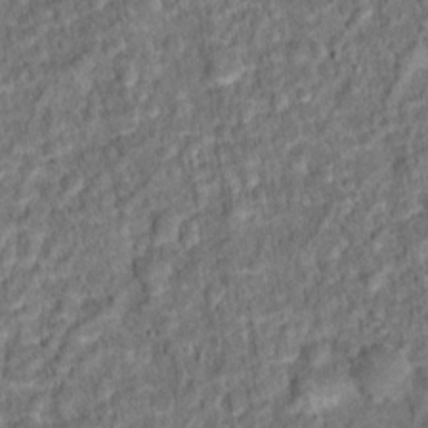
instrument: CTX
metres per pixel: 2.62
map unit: Hto
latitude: 15.6883
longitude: -39.4993
